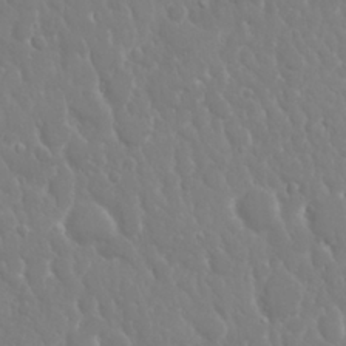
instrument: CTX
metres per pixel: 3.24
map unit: Nhu
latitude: 24.7246
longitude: -61.4804
